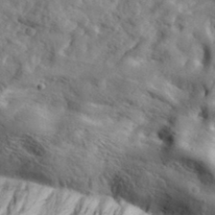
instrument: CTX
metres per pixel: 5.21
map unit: eHh
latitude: 33.8205
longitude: -78.0822
